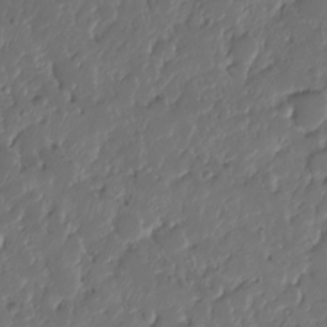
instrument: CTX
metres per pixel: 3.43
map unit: HNhu
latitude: -24.5196
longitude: 50.9920
